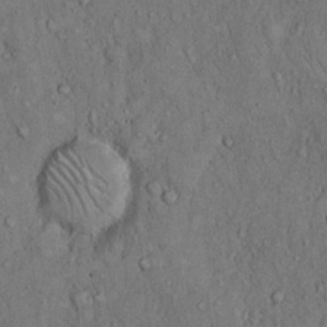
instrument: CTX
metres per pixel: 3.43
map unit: Hto
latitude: 11.0836
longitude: -59.8394
